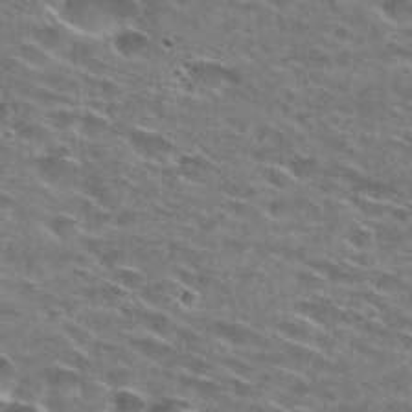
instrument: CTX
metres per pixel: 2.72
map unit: Hto
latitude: 29.0647
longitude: -46.6113
